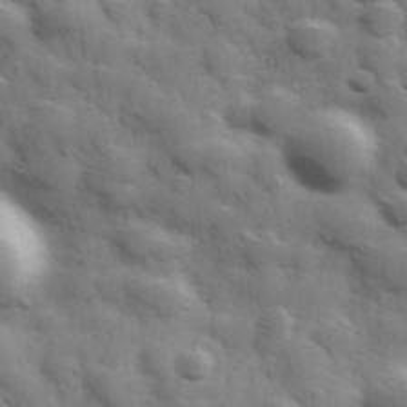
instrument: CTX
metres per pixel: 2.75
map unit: Hve
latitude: 31.4238
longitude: 150.4062
